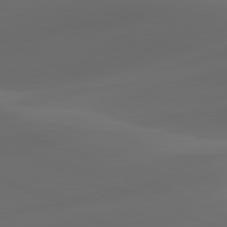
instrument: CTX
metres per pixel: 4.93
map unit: lApd
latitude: 81.0836
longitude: -82.6679
